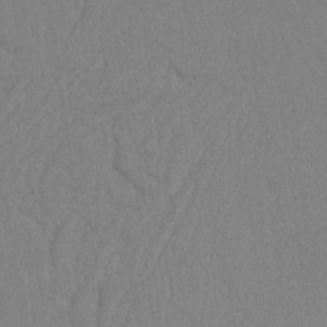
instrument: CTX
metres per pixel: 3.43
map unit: Nhu
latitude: 20.2334
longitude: -73.2915
